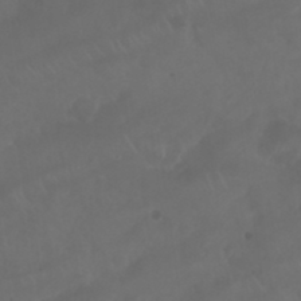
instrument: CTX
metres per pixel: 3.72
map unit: Nhu
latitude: 24.8946
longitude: -62.7058
